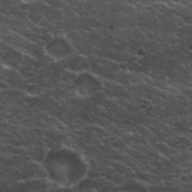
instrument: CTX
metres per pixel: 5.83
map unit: Nhu
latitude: 29.5560
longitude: -53.5371
